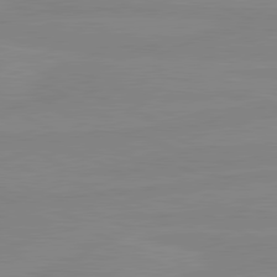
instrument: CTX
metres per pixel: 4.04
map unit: lApd
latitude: 80.9514
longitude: -177.3481
